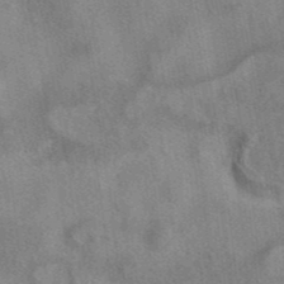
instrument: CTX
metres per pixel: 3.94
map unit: eAb
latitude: 41.6127
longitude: 110.4629
